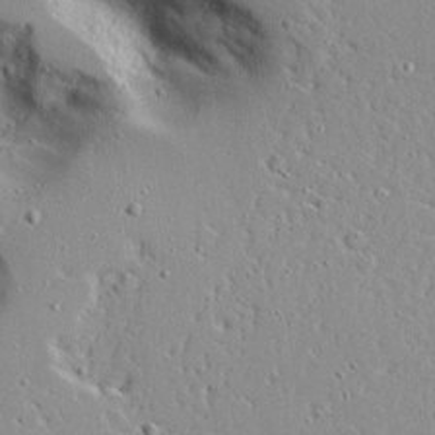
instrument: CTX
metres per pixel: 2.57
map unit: Ave
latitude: 13.2537
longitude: -138.3656
